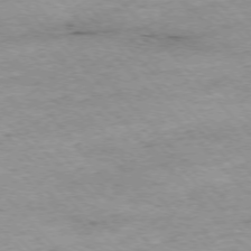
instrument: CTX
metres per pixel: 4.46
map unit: Ap
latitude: -76.0850
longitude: -87.4237
